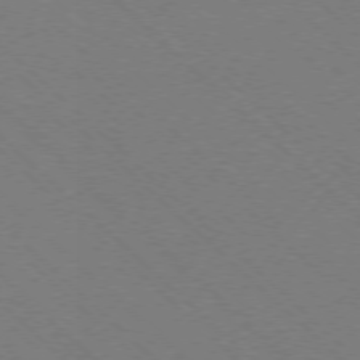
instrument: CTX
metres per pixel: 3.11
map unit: Ap
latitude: -77.4076
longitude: -65.7639
